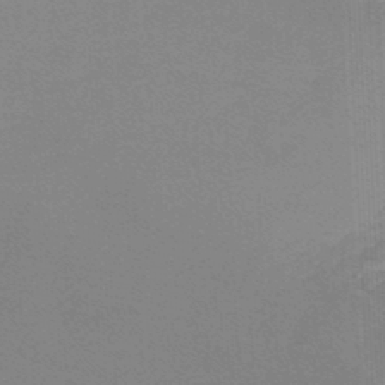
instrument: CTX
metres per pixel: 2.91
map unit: lHb
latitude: -46.1794
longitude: 64.1984
